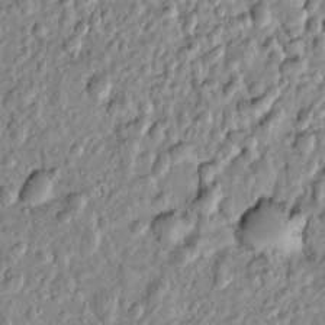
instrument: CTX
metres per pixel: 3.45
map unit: Htu
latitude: -5.8422
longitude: 157.5021
